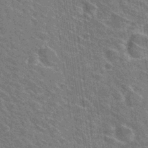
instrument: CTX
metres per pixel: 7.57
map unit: Hto
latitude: 31.4805
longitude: -44.7813
